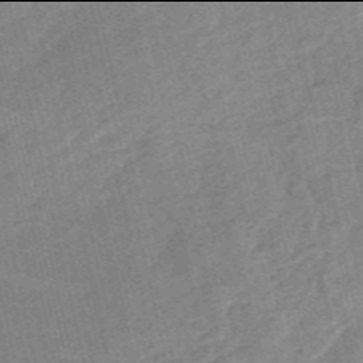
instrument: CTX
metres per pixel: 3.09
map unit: HNb
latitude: -54.0094
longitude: -47.1404
